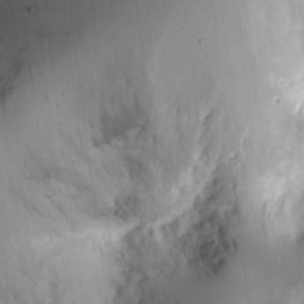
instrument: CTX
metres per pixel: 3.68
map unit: Ht
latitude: 9.4804
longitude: -74.4790
